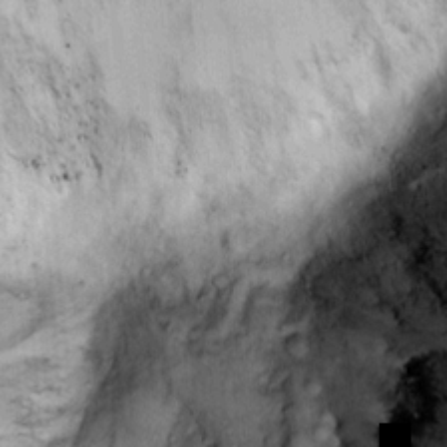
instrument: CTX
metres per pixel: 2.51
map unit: Ht
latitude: 11.5749
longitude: -37.9717
